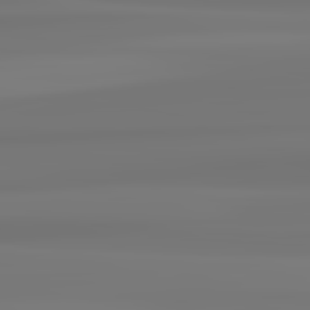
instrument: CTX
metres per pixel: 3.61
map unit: lApd
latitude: 82.7246
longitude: 170.4629
